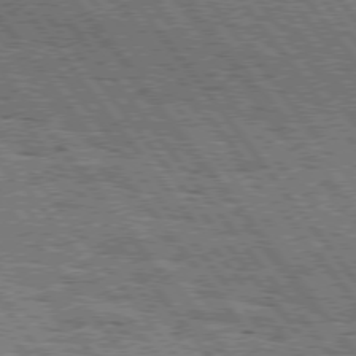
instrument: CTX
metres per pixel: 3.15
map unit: Hpe
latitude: 75.8961
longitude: -152.5168
